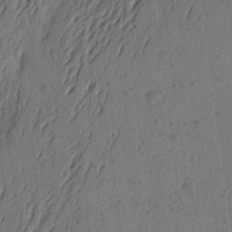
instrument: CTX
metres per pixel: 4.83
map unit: Aa
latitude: 23.3104
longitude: -148.9136
